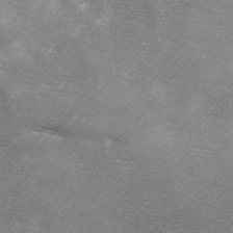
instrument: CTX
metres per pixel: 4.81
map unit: Ave
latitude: 10.5546
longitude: -106.3845
